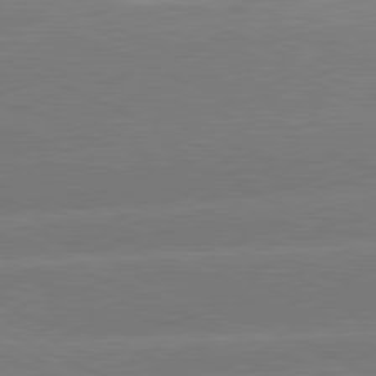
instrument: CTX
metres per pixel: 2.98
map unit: lApd
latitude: 81.1025
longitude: -155.7827
